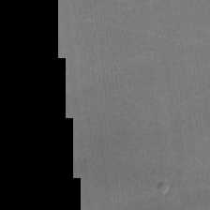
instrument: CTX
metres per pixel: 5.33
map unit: lHvf
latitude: -11.2754
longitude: -100.8002
